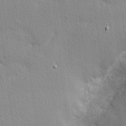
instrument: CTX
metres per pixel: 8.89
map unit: Nhu
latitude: 2.2522
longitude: -75.0458
